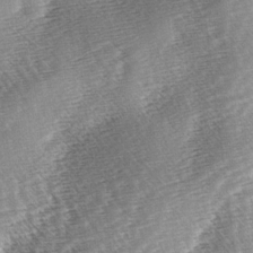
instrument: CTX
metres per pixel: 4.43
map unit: lAa
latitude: -3.7666
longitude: -126.5924
